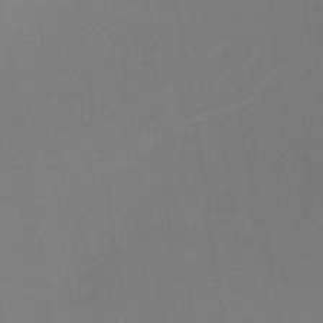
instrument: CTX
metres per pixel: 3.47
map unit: lHb
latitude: -38.5952
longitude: 74.5385
